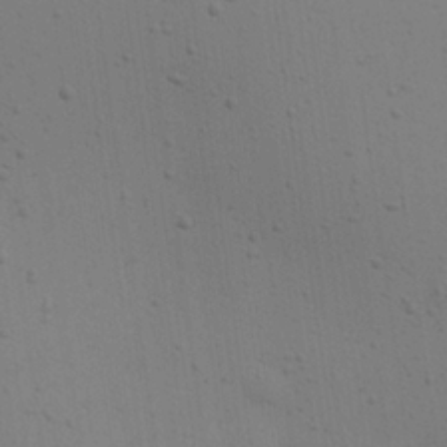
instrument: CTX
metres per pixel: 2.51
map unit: eHh
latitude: 24.7435
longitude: -71.5560
